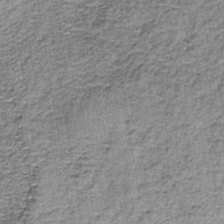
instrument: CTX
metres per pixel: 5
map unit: lHb
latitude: -36.5762
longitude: 64.7652
